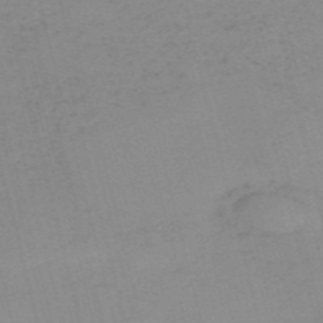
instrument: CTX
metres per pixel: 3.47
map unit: HNb
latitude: -56.4629
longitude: -43.3482
